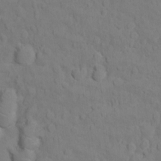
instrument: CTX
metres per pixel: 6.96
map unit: Ht
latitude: 11.3293
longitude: -33.4426
